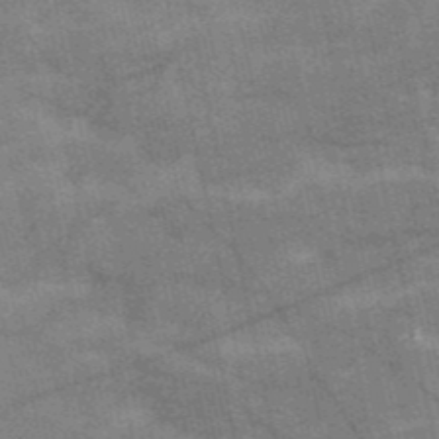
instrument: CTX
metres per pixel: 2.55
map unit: HNb
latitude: -53.2187
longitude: -46.2334
